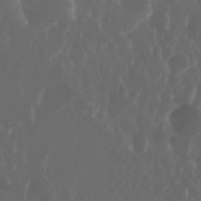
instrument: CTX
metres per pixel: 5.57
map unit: Nhu
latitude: 29.1592
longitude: -57.4993
